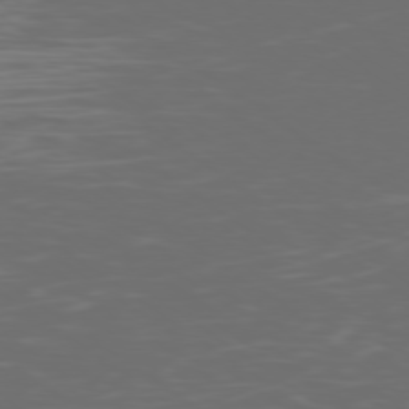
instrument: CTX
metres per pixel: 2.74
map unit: Ap
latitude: -79.0675
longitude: -102.9513
